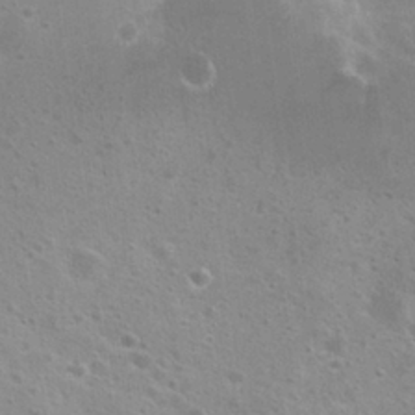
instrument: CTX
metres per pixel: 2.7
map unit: Nhu
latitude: 26.3845
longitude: -50.4979
